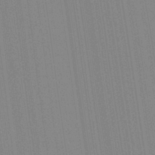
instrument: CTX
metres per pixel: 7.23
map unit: Aa
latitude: 28.3656
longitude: -147.5938
